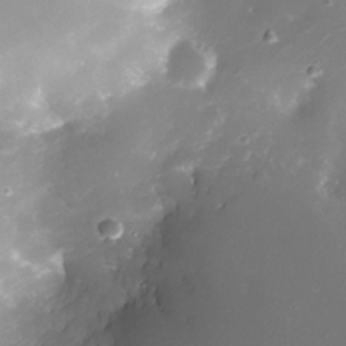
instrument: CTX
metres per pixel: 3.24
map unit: Nhe
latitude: -32.5196
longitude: -115.8583
